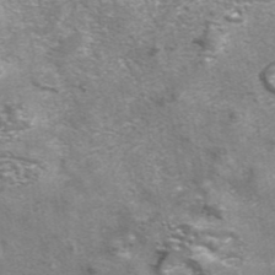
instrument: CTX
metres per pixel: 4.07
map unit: eAb
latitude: 42.1956
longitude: 106.1795
